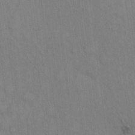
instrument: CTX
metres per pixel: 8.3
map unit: Hto
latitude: 12.8380
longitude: -61.3292
